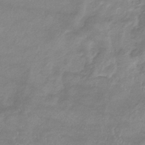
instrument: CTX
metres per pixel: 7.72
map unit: lHb
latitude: -33.8423
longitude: 71.5021
